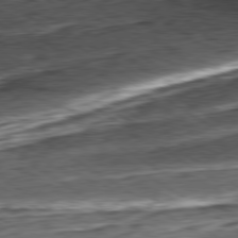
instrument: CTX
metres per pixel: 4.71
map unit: Hpe
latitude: -80.5763
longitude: 21.9556
